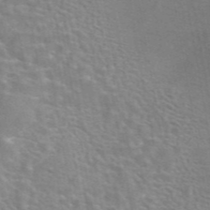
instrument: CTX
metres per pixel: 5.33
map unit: eAb
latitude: 44.2144
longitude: 107.5777
